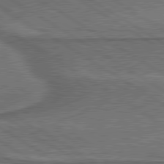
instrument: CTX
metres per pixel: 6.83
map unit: lApd
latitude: 79.9717
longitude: 172.5762
